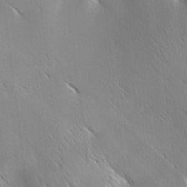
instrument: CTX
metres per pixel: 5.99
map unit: Ave
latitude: 1.6882
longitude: -114.8002
